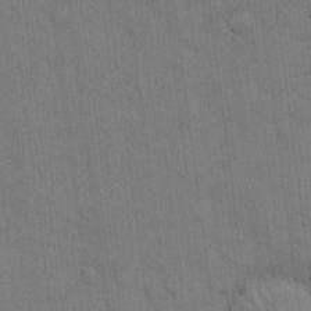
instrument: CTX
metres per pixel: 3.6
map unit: Hto
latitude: 14.5168
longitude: -61.2159
